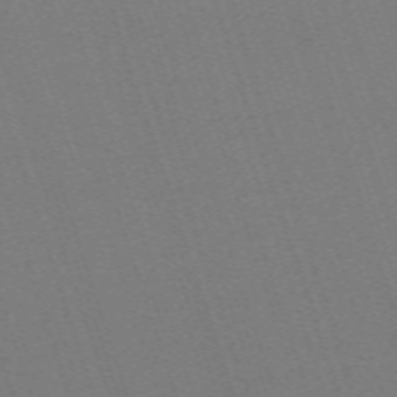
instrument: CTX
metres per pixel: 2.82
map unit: eHh
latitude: -64.2551
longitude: 51.1809
